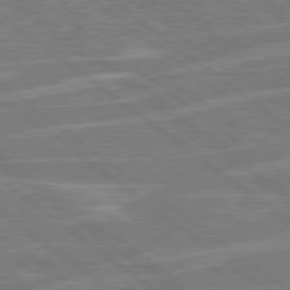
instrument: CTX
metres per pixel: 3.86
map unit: Hpe
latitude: 78.7624
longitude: -129.6127
